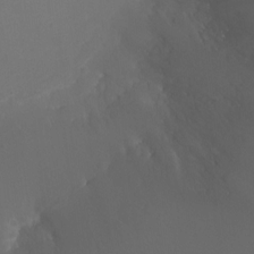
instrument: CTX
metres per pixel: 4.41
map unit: Ht
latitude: -1.1432
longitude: -18.3278
